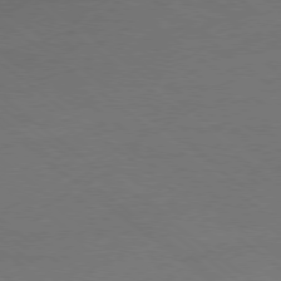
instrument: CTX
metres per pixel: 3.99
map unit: Ap
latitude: -79.0297
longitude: -54.6490
